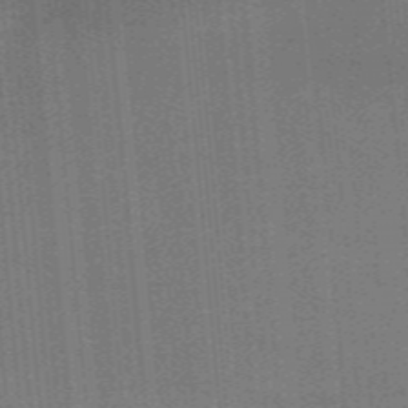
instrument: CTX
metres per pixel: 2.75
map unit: lHb
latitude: -47.9745
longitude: 60.8975
